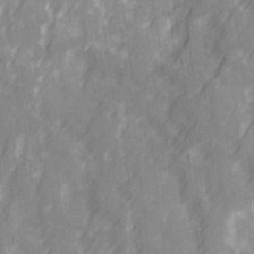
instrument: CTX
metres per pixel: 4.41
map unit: Ave
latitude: 20.2901
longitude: -131.9906
